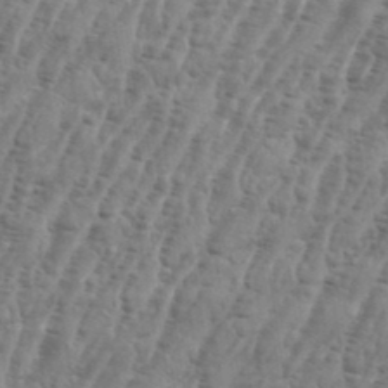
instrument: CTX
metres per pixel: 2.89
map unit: eHh
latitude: 36.4412
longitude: -136.5168
